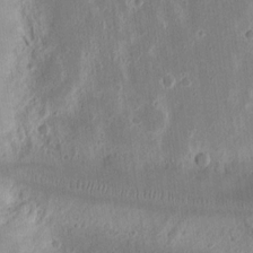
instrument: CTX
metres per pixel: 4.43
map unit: Ht
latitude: 11.0836
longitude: -74.9136
